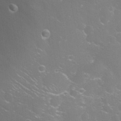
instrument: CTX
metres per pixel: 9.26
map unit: Nhu
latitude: 26.6680
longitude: -57.2725
